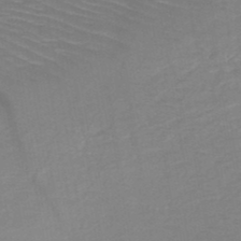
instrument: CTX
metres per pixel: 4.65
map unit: HNb
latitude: -49.0676
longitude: -44.7057
